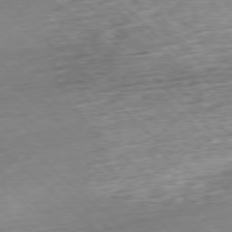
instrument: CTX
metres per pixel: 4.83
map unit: Hpe
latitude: -77.7856
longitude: 13.8989
